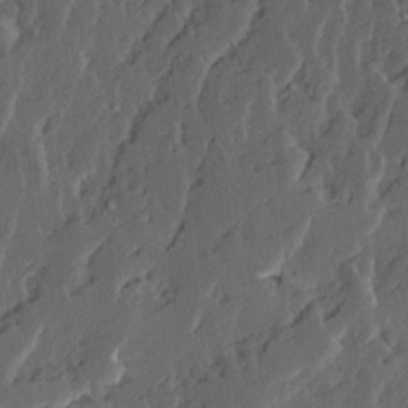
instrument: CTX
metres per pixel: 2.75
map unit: Ave
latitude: 14.7247
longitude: -137.1215
